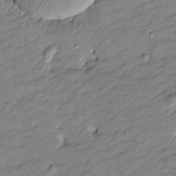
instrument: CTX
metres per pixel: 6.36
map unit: Htu
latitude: -8.8030
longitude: 177.1809
